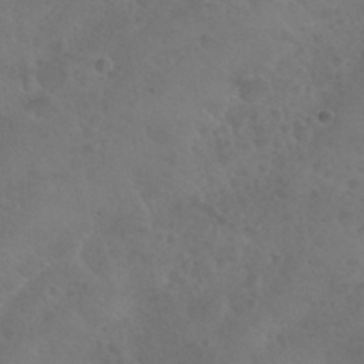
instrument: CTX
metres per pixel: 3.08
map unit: Nhu
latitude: 29.2159
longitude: -52.5924
